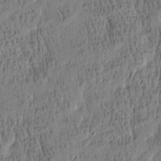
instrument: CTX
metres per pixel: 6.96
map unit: Htu
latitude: -4.2550
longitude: 175.4076
